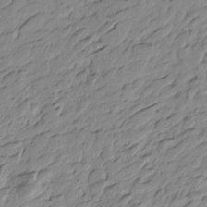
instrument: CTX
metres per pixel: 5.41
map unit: Htu
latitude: -4.0661
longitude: -178.3468
